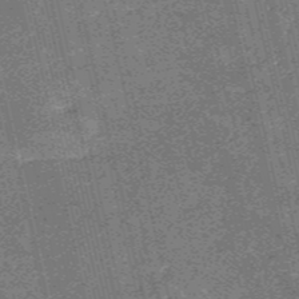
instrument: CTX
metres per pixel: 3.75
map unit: HNb
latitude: -54.7274
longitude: -39.9528
